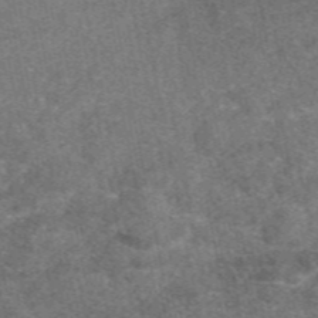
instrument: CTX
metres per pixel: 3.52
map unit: eAb
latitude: 48.2522
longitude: 108.0283
